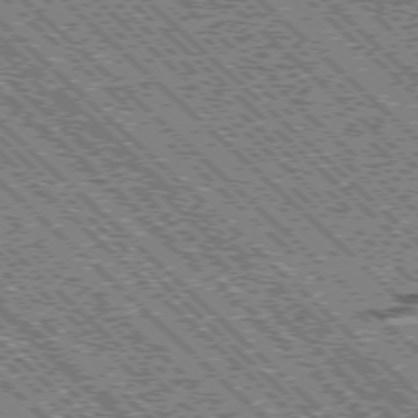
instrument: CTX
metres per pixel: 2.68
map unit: Ap
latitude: -76.1984
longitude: -96.4223
